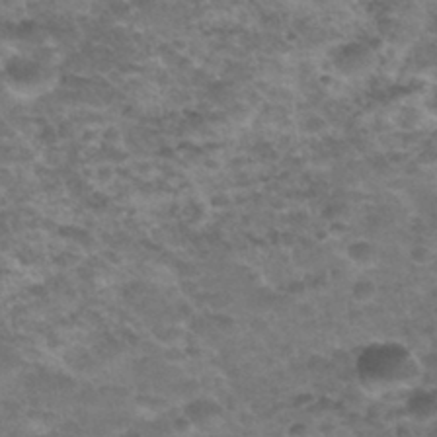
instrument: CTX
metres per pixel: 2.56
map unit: Nhu
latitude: 31.9339
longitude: -52.7435
